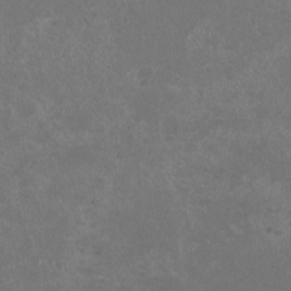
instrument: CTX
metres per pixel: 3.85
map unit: HNhu
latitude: 0.8947
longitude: -0.8569
